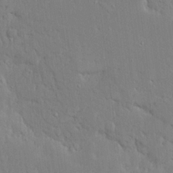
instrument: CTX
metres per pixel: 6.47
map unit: Ave
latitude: 17.0081
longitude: -140.9324
